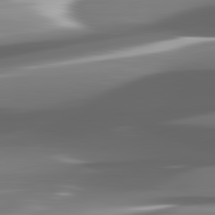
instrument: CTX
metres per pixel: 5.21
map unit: lApd
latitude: 82.2522
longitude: -149.5749
